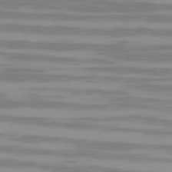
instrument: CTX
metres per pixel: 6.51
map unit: Ap
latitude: -79.5966
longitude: -103.0458
